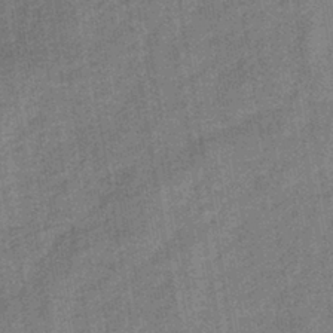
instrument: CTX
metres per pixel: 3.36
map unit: lHb
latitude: -39.6722
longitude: 74.2740
